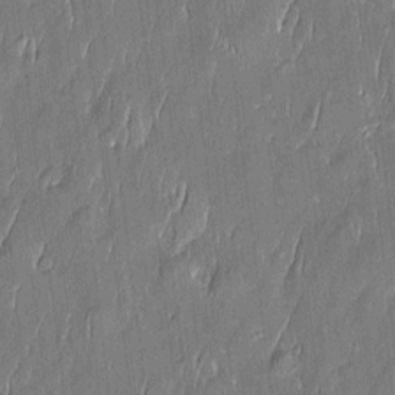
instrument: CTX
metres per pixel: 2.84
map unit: Htu
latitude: -5.8989
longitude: 175.3131
